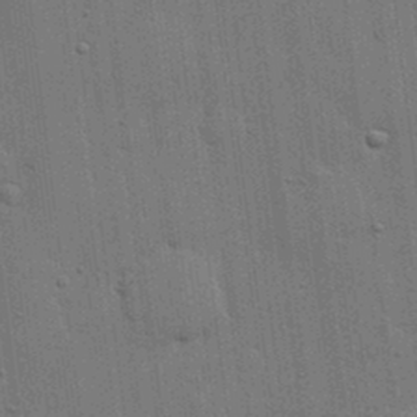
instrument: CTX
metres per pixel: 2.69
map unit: lHvf
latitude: 18.6112
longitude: -113.3859
